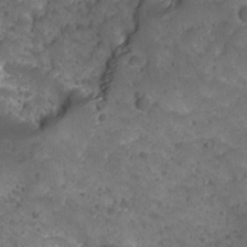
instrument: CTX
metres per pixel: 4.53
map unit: Ave
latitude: 10.4790
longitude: -105.4049
